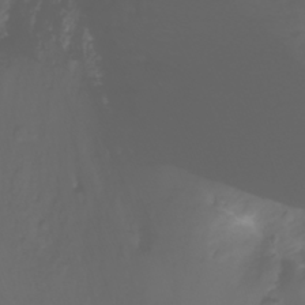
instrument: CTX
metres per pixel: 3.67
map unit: Nhu
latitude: -11.6533
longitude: -64.0822
